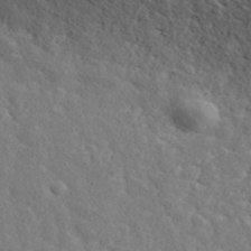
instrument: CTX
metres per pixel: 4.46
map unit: ANa
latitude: 39.3482
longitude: 21.0675
